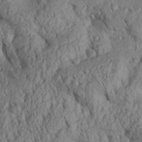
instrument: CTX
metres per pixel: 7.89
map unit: Aa
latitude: 30.8947
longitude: -137.4238
